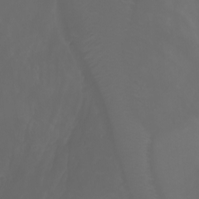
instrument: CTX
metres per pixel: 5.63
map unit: Htu
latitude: -0.8975
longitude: -75.3482
